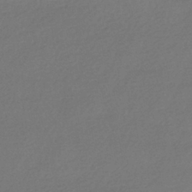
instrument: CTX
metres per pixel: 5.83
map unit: HNhu
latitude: -42.2928
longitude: 94.7841
